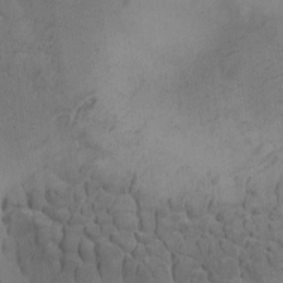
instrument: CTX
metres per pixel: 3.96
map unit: Ave
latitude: -8.7841
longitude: -122.2900
